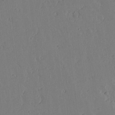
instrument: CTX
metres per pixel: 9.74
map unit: lAvf
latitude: 15.4616
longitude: -126.1767
